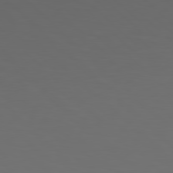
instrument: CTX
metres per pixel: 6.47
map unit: Hpe
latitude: 78.0633
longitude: -175.4049
